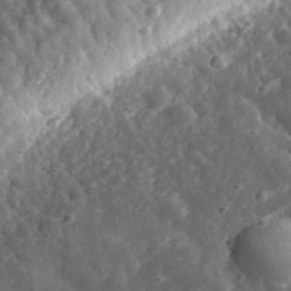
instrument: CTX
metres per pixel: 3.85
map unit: eHh
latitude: 33.8961
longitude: -79.2537
